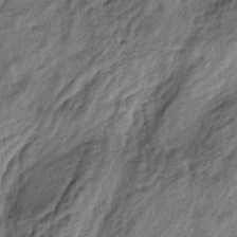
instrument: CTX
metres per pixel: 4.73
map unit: lAa
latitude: -5.1431
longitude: -124.1389
